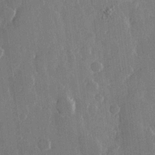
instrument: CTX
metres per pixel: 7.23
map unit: Hve
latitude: 22.7813
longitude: 148.2551
